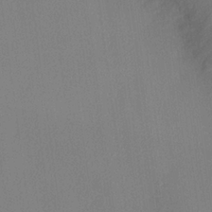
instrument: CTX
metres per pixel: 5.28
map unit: lHvf
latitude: 23.4237
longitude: 140.8219
